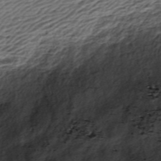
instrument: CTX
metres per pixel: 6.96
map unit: ANa
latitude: -44.8219
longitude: 105.8044
